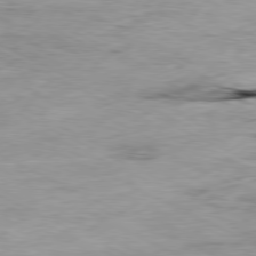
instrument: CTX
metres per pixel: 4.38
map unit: Ap
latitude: -80.4440
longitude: -75.2348
